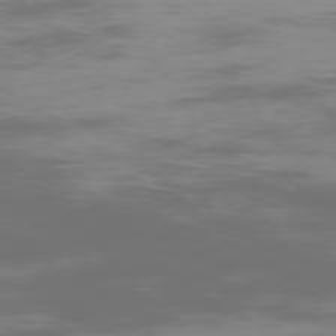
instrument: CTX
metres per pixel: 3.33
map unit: Ap
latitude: -76.4629
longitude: -74.9325
